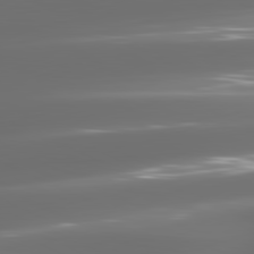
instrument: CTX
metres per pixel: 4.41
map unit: lApd
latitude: 81.4048
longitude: -136.3090
